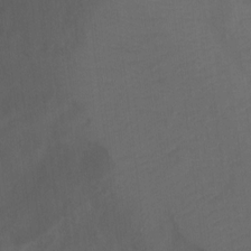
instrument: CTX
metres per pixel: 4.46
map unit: Ht
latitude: 0.0822
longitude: -38.4223
